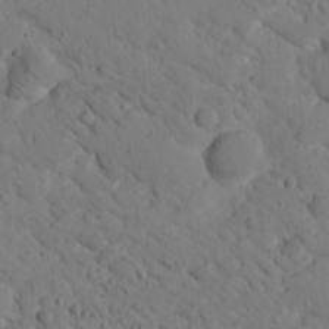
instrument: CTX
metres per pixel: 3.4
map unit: lHvf
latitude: 14.3090
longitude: 178.6896
